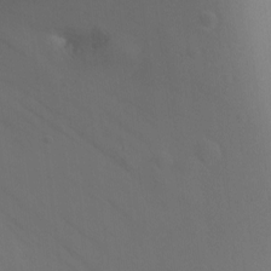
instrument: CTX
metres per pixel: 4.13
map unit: Ht
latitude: -2.7085
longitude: -24.4034
